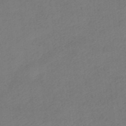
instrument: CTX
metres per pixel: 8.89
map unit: HNhu
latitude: -40.0283
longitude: 103.9367
